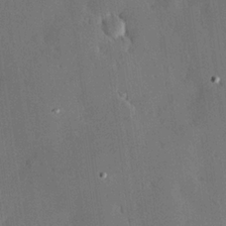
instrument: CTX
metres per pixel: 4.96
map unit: Hve
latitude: 25.0458
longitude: -92.9324
